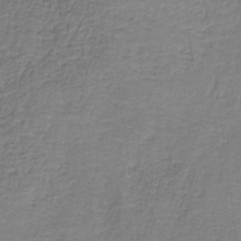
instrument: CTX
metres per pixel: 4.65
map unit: eAb
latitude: -36.3306
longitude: 52.6329
